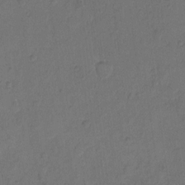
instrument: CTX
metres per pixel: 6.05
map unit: Hto
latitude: 7.0080
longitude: -61.9906
